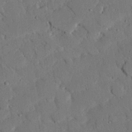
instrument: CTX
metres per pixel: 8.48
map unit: eHh
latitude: 25.9528
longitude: -80.3845
